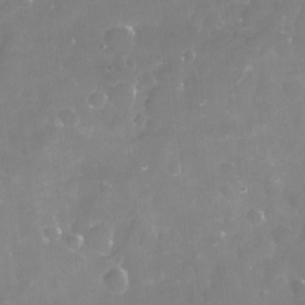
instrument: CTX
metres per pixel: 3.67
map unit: Nve
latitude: -17.3699
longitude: -58.8191
